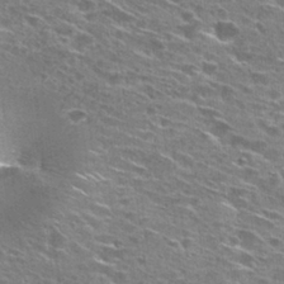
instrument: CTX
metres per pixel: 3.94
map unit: Hto
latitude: 28.2333
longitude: -46.0444
